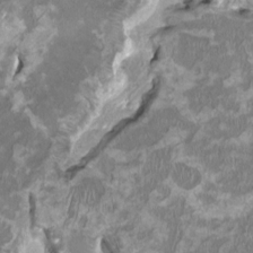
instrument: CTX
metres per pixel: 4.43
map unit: HNhu
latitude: 2.1578
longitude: -3.2348
